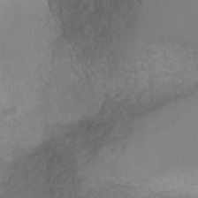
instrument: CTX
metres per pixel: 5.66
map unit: Hto
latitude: 2.8947
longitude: -32.7813
